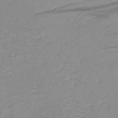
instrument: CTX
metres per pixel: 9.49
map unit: HNhu
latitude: -48.5385
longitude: 28.6896
